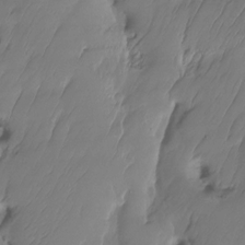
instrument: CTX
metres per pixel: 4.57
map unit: HNhu
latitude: -24.0472
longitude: 50.7085
